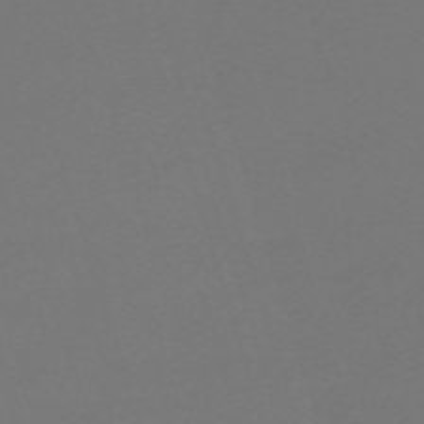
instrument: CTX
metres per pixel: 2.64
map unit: eHh
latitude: -63.2942
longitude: 52.9352
